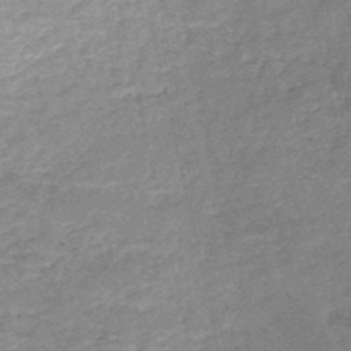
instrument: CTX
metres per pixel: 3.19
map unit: HNb
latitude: -50.9164
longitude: -41.1781
